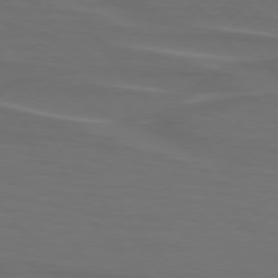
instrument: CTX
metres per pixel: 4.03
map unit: lApd
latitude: 75.3104
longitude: -79.9528
